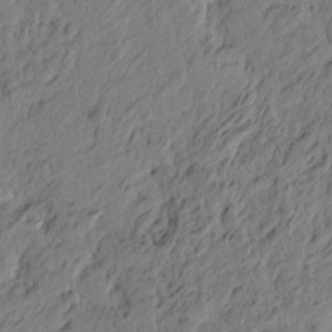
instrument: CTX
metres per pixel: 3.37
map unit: Htu
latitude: -4.8408
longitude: 179.8611
